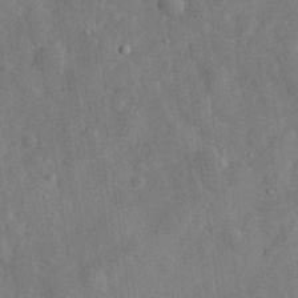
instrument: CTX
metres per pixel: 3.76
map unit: eHh
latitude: 30.1200
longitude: -77.3670
